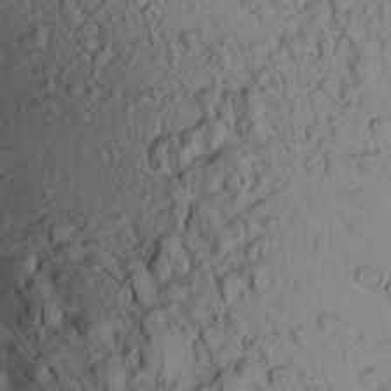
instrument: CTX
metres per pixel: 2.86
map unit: Aa
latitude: 22.1956
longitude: -149.7828
